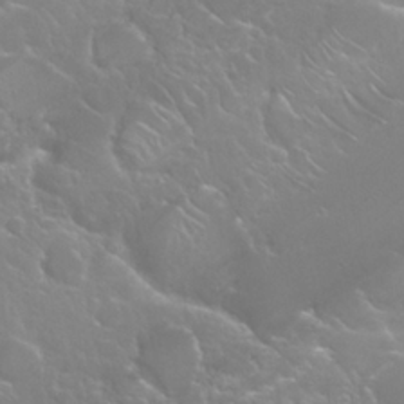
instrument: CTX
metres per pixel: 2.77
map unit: Nhu
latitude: 24.4223
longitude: -60.2333
